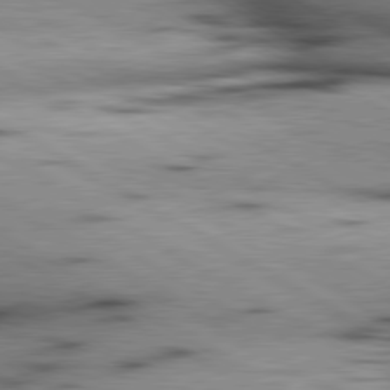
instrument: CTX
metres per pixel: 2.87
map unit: lApd
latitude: 80.0444
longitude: 162.6140
